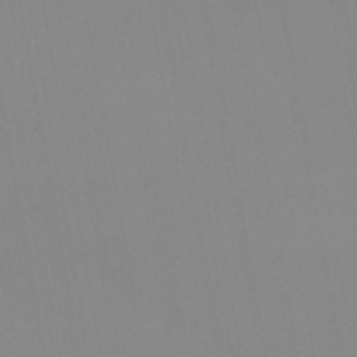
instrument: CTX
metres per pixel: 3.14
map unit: lHb
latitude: -44.0283
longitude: 68.1227
